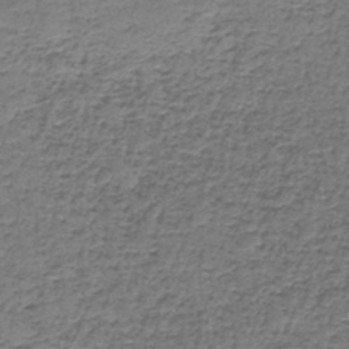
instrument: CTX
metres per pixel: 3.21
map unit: lHb
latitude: -43.3698
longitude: 58.3684
